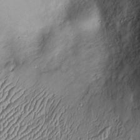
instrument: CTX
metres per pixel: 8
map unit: Htu
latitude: -6.6329
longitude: 155.8611
